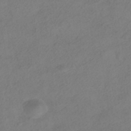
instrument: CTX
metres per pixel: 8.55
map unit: HNhu
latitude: -39.8800
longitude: 104.2550
